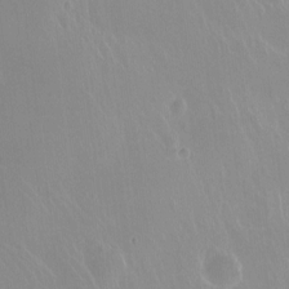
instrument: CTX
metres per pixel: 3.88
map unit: Hto
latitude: -13.5399
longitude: -41.3670
